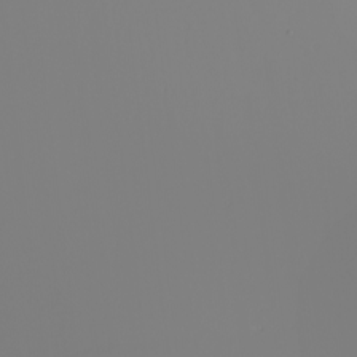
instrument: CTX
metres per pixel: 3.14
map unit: Nhu
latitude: -6.2550
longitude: -95.4238
